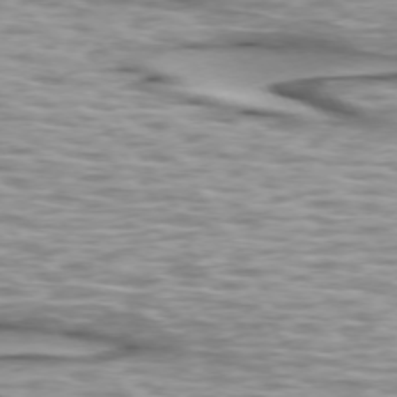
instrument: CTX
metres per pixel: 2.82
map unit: lApd
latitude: 73.7072
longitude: -57.3481
